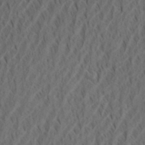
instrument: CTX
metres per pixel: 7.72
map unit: eHh
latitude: 34.8002
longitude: -137.6694
